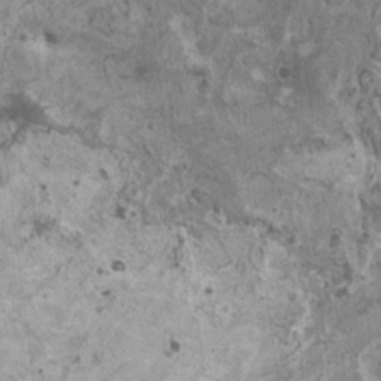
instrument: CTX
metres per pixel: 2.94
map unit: HNhu
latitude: 1.6882
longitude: 0.8975
